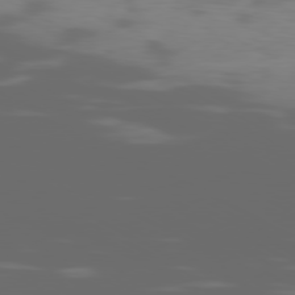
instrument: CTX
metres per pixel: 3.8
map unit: Ap
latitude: -80.1984
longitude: -70.4790
